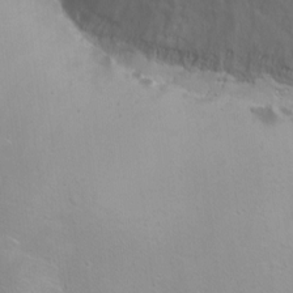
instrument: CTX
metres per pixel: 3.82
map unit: Ht
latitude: 1.0458
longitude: -35.7827
